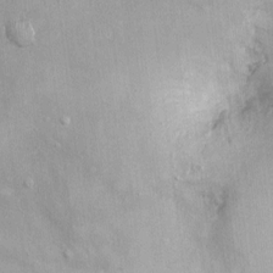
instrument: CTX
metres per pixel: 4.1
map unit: Nhu
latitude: 1.7827
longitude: -16.2144
